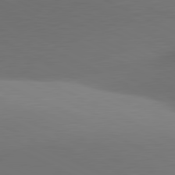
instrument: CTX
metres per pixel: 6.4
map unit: lApd
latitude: 81.1592
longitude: 134.3873
